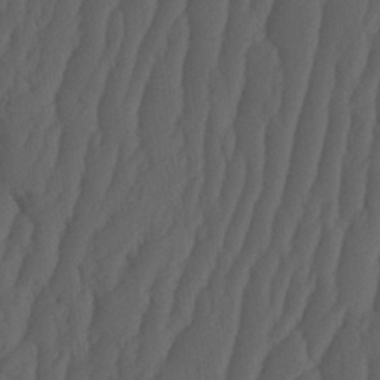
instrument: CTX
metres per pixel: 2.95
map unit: HNhu
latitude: -1.9367
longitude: 13.8234
